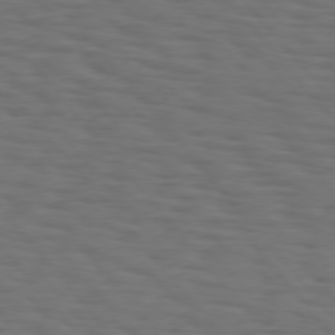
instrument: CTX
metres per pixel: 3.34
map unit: Hpe
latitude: 75.8017
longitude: -131.8206
